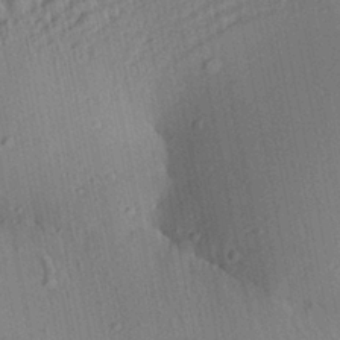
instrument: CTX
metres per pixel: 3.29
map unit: Aa
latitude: 28.0822
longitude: -137.4616
